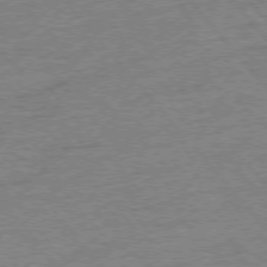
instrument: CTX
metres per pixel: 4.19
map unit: Ap
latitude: -77.0675
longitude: -96.5924
